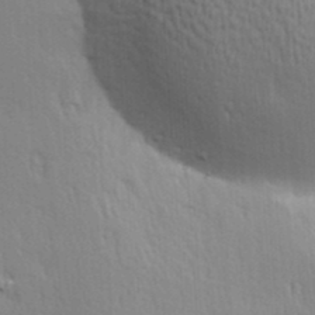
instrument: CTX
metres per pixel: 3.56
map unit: Hve
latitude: 23.4426
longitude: -97.1403
